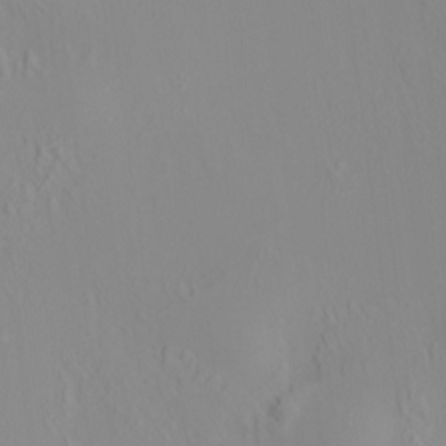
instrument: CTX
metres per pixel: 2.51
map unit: HNhu
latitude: 7.3671
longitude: 13.9556
